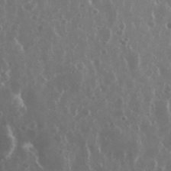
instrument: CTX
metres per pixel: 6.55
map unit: eHh
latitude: 35.0647
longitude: -58.3656
